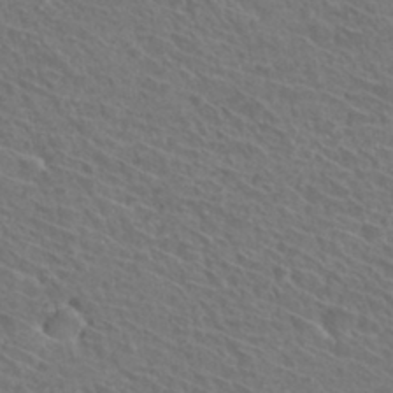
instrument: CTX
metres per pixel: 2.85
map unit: Hto
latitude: 31.8017
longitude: -47.2348
